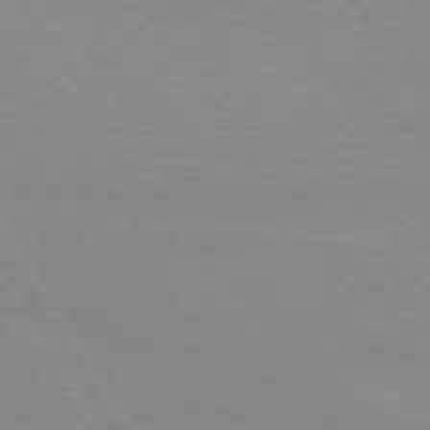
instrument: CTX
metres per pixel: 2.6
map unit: lApd
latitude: 72.3846
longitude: -56.2144
